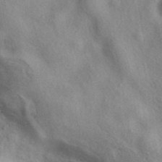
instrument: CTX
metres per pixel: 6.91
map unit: eAb
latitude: 39.4993
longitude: 112.3495
